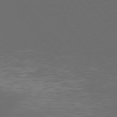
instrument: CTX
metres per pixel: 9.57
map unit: Hpe
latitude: 76.5545
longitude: -168.7813
